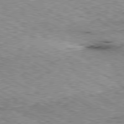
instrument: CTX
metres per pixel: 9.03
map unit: Ap
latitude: -80.5007
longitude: -50.3845
